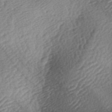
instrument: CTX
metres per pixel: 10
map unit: lAa
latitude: -3.1242
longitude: -127.1025
